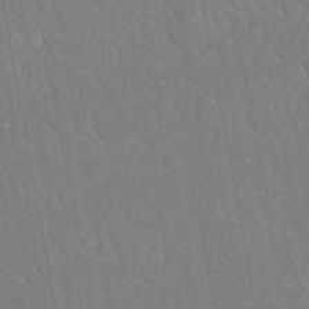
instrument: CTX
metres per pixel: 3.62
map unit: ANa
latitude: -45.0675
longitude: 104.4440
